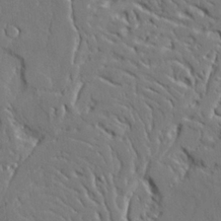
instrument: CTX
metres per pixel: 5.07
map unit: Ave
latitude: 23.5749
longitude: -129.9150
